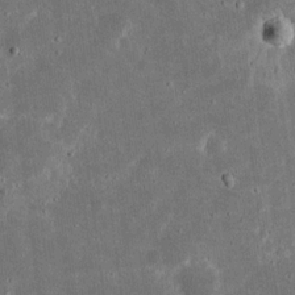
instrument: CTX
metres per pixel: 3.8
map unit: eHh
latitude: 17.4237
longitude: -73.1593
